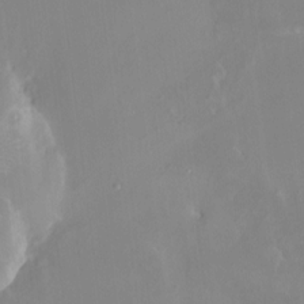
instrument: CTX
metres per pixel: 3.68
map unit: HNhu
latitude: 7.1214
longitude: 2.4628
